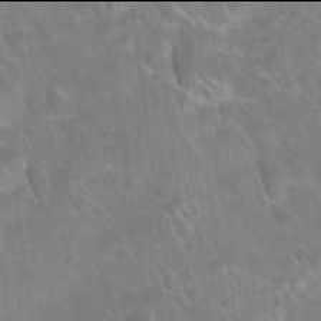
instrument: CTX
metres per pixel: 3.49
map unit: Hto
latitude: 21.9906
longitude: -51.6316
